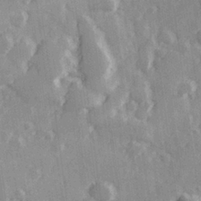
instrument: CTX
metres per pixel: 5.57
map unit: Hve
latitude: 26.1956
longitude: 147.6155
